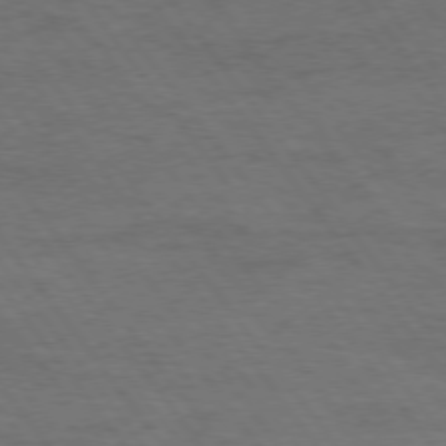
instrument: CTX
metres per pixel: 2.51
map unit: Hpe
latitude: 74.5357
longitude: -152.5735
